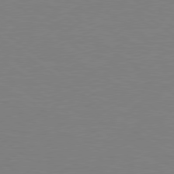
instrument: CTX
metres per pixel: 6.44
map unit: Hpe
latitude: 78.7058
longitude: -149.2348
